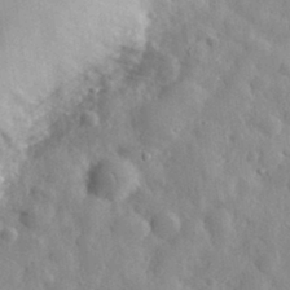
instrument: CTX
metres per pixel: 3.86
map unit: eHh
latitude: 31.7450
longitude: -72.5735
